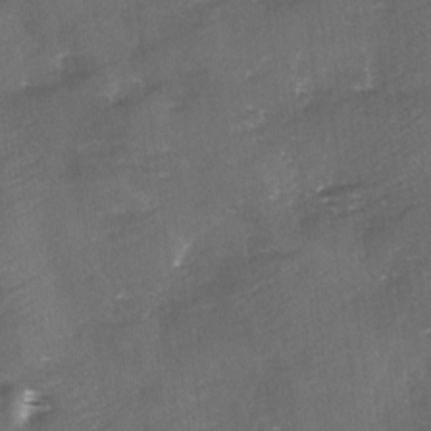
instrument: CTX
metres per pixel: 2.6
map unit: Ave
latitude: 0.0822
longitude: -112.1767
